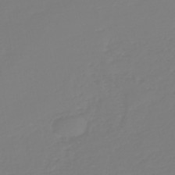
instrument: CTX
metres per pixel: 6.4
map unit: HNb
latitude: -46.6518
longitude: 56.3306
